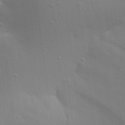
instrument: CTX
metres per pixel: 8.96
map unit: Aa
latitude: 29.0836
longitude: -134.8191
